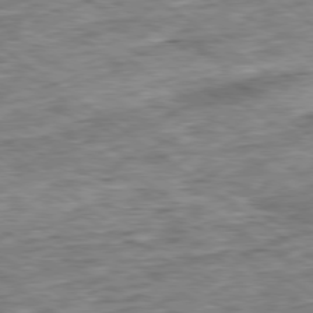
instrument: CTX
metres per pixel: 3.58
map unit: Ap
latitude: -79.5588
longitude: -76.0822
